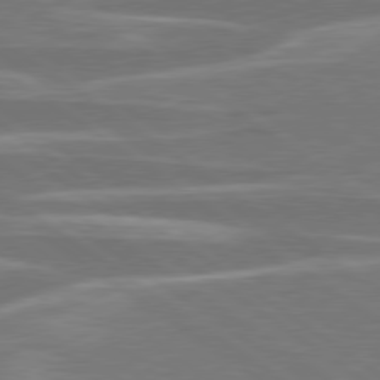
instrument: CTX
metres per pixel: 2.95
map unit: lApd
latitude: 78.9892
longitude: -95.3482
